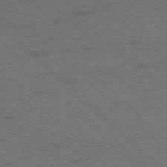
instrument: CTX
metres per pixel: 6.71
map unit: Hpe
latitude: 77.7827
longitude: -155.5182
